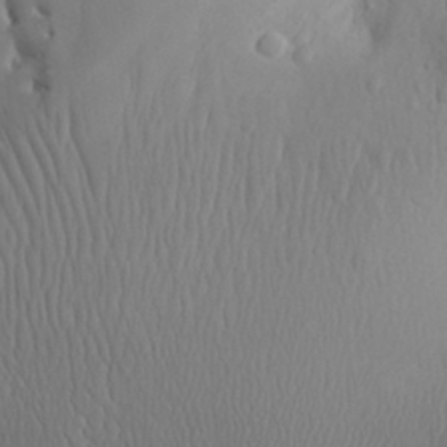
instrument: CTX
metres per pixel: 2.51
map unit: Aa
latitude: 30.8380
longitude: -143.4804
